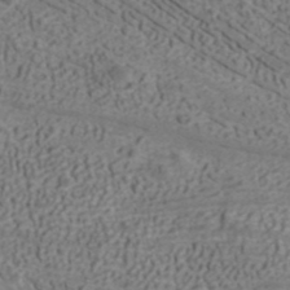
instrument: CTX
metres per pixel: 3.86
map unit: ANa
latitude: 42.1578
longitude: 29.7289
